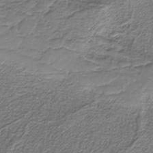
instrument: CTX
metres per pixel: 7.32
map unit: eAb
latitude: -38.1606
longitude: 53.1053
